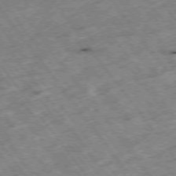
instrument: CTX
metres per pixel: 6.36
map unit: Hpe
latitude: -75.4455
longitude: -19.1214
